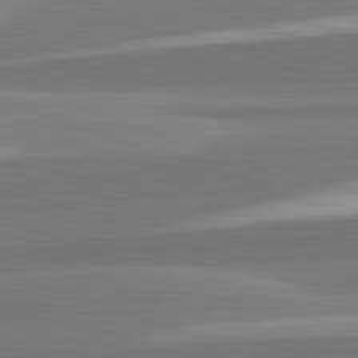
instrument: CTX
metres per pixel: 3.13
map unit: lApd
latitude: 82.4790
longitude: 152.4440
